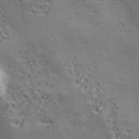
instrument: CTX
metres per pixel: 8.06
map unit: Ave
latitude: -7.0864
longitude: -120.6491
